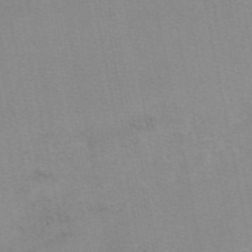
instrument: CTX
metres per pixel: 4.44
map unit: eAb
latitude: 48.9136
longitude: 103.5399
